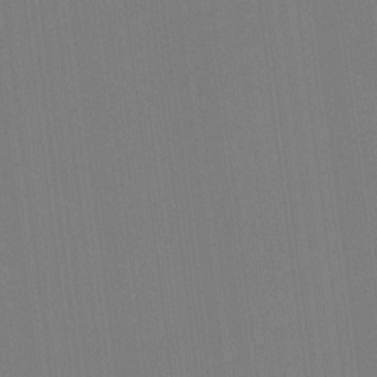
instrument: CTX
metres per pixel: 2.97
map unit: lHvf
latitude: -11.5777
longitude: -104.5168
